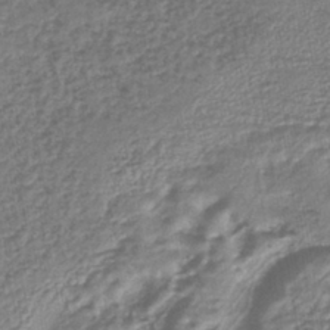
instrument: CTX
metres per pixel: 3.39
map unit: lHb
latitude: -41.7289
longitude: 69.7666
